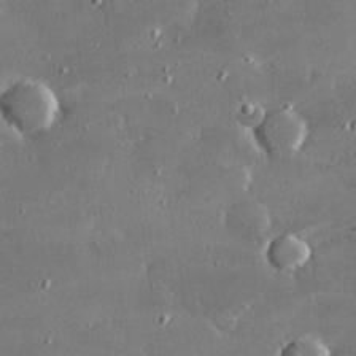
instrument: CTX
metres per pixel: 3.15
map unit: lHvf
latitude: 30.4034
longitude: -93.4993
